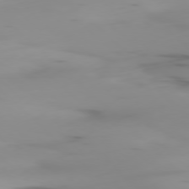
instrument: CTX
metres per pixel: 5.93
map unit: Ap
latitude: -78.0850
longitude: -65.0647
